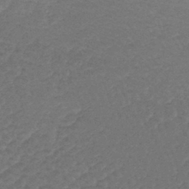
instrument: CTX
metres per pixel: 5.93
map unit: lHb
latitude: -43.8989
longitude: 80.7841
